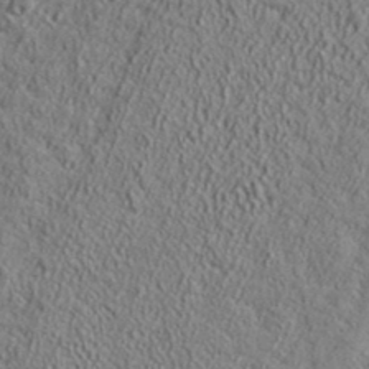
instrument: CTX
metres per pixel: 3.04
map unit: ANa
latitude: 39.0458
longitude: -91.1970
